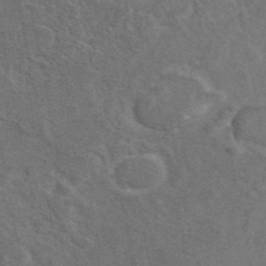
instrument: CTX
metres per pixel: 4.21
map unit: eAb
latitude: 46.1200
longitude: 109.7478
